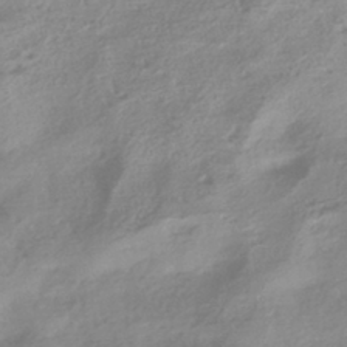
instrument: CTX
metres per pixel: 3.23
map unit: HNhu
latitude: -41.2943
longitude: 92.0283
